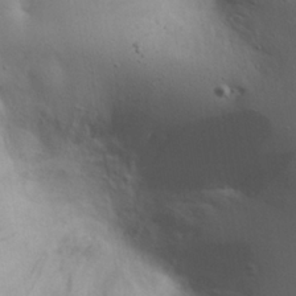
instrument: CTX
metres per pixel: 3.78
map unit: Nhu
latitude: 23.8772
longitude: -70.9514
